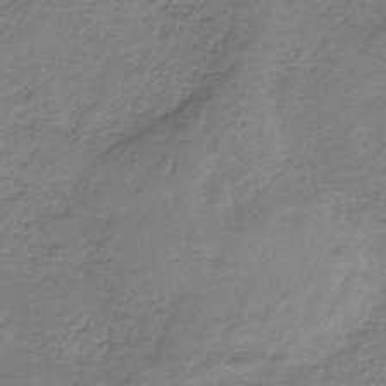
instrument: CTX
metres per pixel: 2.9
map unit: HNb
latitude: -34.4629
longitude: 56.8030
